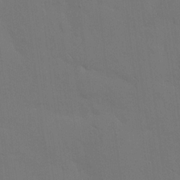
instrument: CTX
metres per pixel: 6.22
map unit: eHh
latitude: 18.4790
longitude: -66.6301
